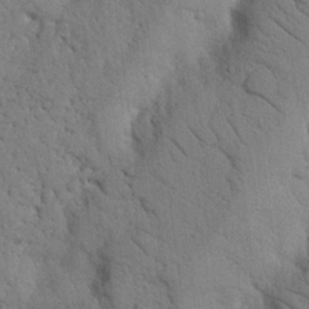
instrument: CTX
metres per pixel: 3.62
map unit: Nhu
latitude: 20.4412
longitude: -76.4790
